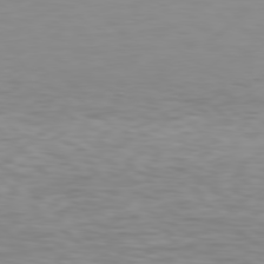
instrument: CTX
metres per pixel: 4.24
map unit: Hpe
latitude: 77.9717
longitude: -122.1011
